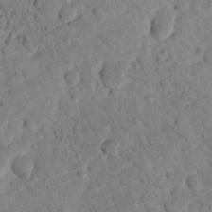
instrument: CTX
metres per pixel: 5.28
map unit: lHvf
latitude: 14.6302
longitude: 178.8219
